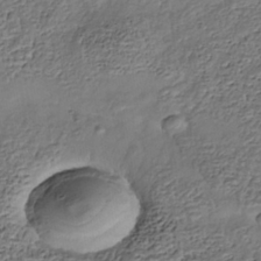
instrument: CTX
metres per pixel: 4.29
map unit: Nhe
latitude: -38.5385
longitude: -117.3671
